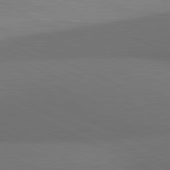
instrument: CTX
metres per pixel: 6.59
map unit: lApd
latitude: 81.1781
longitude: 137.3131
